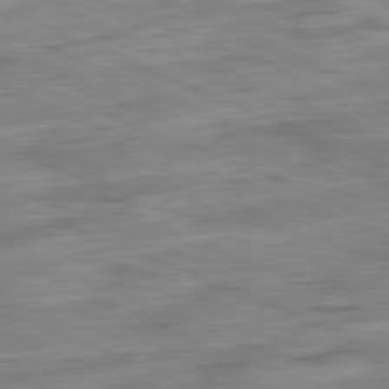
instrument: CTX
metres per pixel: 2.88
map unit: Ap
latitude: -81.9556
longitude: -70.9702
